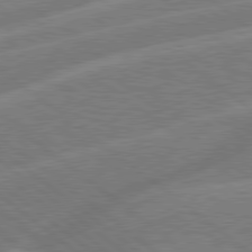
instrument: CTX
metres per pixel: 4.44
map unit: Hpe
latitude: 79.1592
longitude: -153.1403
